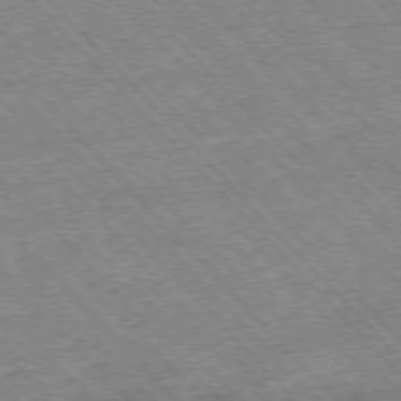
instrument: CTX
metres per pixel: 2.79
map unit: Hpe
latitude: -76.9731
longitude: 13.0109
